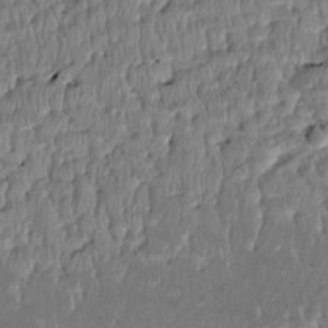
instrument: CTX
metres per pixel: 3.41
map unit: Htu
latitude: 3.8394
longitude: 150.0283
